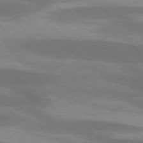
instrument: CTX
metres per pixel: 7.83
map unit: lApd
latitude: 75.4049
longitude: -67.3292
